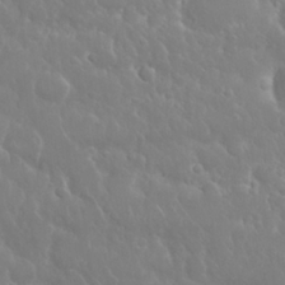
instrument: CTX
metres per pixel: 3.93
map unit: Nhu
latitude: 24.6868
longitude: -61.4804
